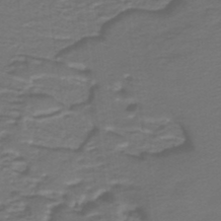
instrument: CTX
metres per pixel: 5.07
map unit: lHb
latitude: -39.4266
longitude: 55.6911
